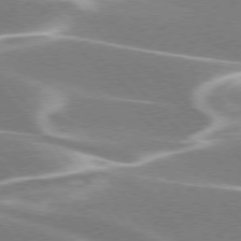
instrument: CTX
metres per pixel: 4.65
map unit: lApd
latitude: 76.0444
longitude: -63.9150
